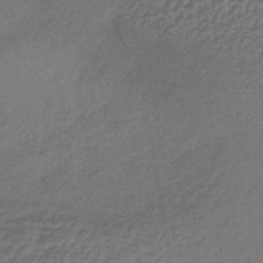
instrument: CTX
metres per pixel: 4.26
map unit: lHb
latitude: -36.9163
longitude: 59.5966
